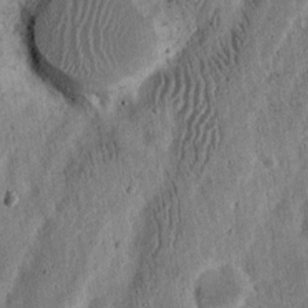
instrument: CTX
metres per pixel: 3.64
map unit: Nhu
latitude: 15.1215
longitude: -74.1011
